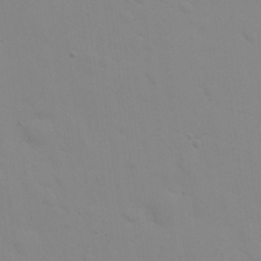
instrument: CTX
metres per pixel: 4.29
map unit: eHh
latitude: 24.7057
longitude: -65.6127
